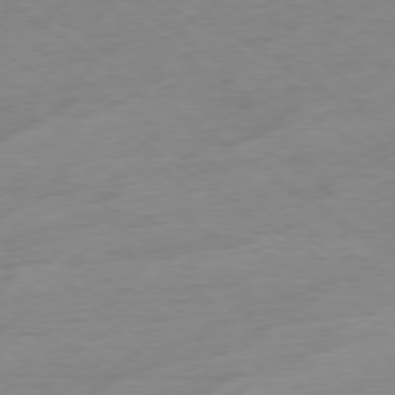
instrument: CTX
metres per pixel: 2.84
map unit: Ap
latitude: -78.4251
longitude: -59.4804
